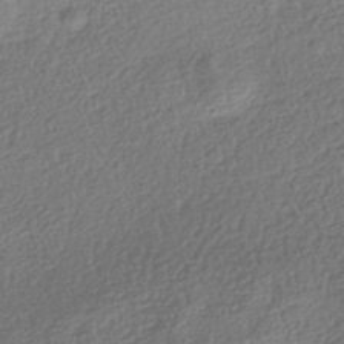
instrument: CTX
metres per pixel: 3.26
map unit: HNhu
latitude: -42.1038
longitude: 98.3117
